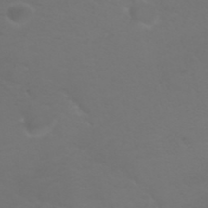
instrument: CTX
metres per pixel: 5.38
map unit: ANa
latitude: 36.4790
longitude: 13.9745
